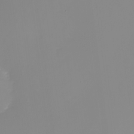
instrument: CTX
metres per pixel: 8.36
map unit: Nhu
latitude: -8.9164
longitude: -84.2712
